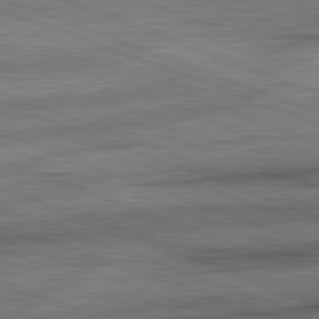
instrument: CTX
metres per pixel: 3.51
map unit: lApd
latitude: 82.2900
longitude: -161.7638
